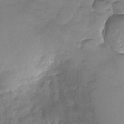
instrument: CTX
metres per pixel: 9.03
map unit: Nhu
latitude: -28.2362
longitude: -58.5735
